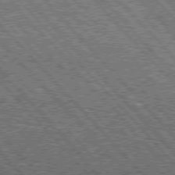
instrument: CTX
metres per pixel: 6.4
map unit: Hpe
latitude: 75.9906
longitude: -126.8002
